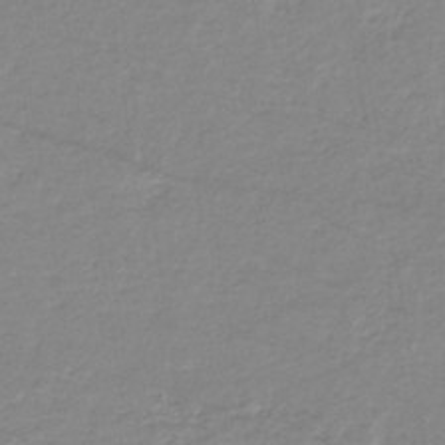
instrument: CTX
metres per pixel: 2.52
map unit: eHb
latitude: -36.2739
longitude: 74.5574
